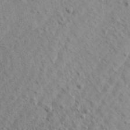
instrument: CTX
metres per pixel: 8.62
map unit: Aa
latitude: 22.1200
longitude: -142.6491
